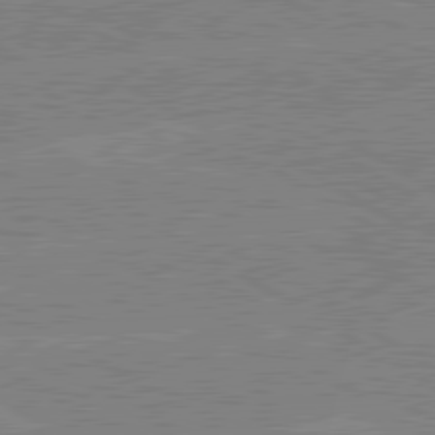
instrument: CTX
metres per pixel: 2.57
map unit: lApd
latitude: 80.4979
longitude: -125.8016
